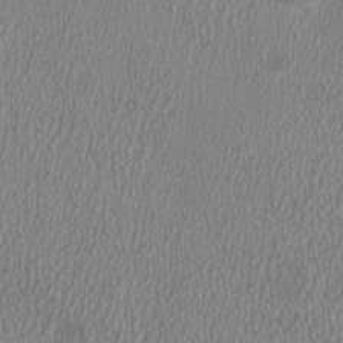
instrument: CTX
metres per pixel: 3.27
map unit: HNhu
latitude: 0.0633
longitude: -0.1011
